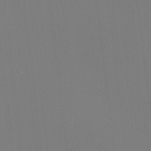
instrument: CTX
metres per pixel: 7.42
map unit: eHh
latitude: -5.8422
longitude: -87.8583
